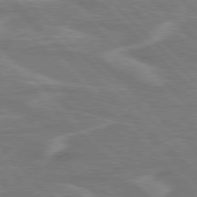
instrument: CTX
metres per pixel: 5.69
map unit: Hpe
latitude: 77.4048
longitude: -151.3481
